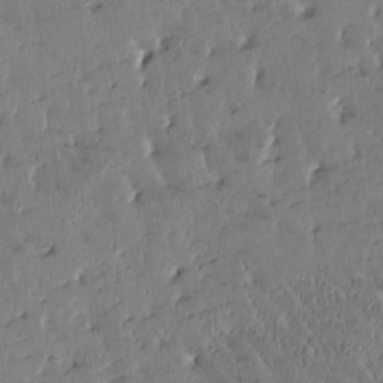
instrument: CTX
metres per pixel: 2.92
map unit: Htu
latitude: -1.6911
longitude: 176.2362
